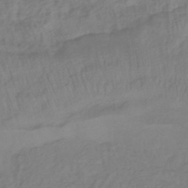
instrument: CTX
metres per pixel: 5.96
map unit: eHb
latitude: -43.8422
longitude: 81.6155
